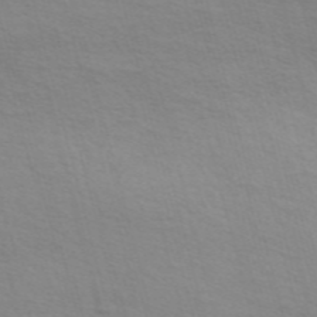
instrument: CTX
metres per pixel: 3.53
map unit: Nve
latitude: -57.2187
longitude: 63.5777
